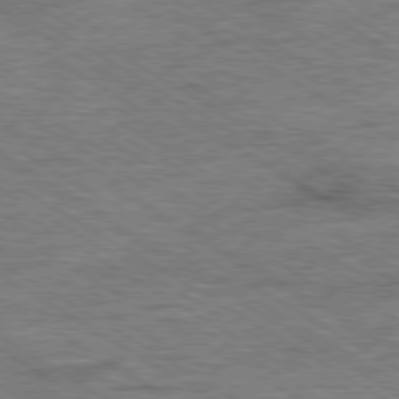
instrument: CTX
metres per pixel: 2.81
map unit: Ap
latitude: -80.2740
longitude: -78.1956
